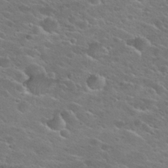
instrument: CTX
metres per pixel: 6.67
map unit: Hto
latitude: 25.4615
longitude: -50.0822
